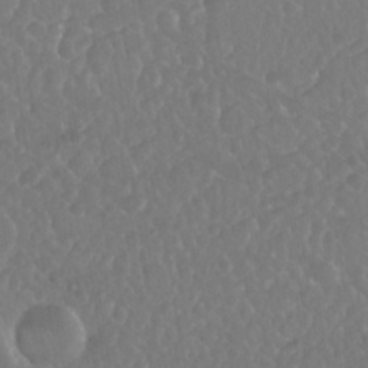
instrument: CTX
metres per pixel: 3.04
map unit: Nhu
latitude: 25.6882
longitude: -57.4048
